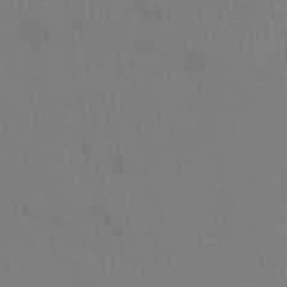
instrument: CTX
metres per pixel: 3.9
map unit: Ave
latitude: 22.1956
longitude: -130.2145
